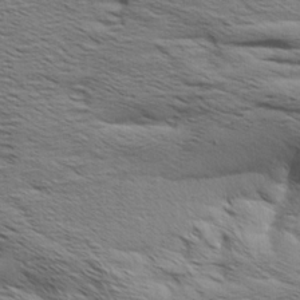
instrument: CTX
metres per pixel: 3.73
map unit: Aa
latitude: 8.0633
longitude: -139.3293
